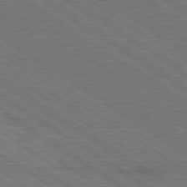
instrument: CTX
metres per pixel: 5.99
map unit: lApd
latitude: 79.6694
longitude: 165.7478
